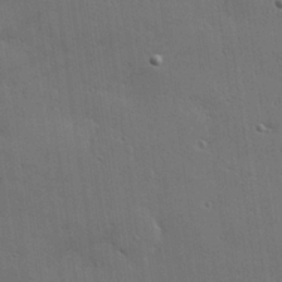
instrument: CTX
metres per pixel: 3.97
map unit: Hve
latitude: 27.8206
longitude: -90.9325
